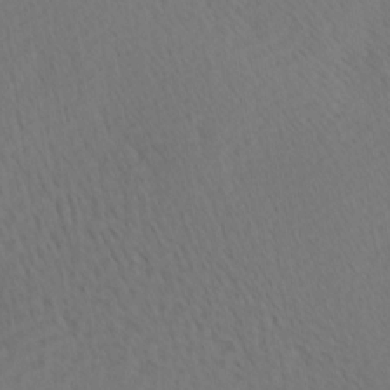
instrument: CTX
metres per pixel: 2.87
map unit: Ave
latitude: 13.0081
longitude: -106.8947
